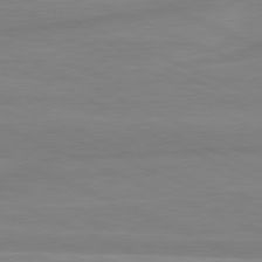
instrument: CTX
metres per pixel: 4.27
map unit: lApd
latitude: 81.6883
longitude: -173.7071
